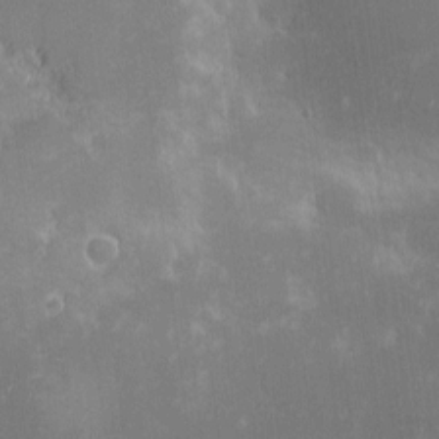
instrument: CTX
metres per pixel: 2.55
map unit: eHh
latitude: -0.8219
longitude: -85.5938
